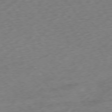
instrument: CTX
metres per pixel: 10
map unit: Ap
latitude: -75.1243
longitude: -71.1025
